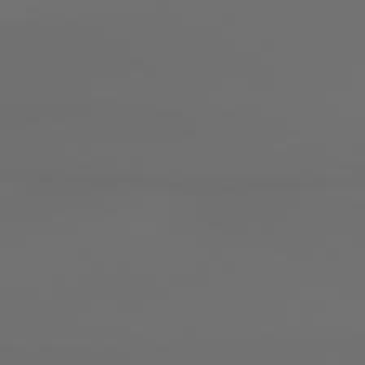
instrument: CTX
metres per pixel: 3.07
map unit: lApd
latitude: 79.8017
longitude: 176.4062
